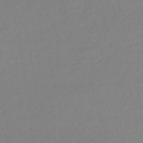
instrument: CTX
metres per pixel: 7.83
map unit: lHb
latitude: -36.0472
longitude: 68.8974
